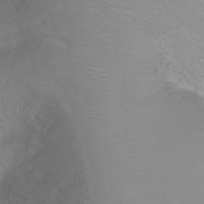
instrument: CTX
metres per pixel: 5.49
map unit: Ht
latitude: -2.3684
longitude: -61.1781
